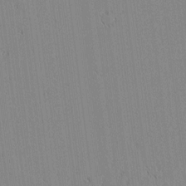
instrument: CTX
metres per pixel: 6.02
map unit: lAvf
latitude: 1.9150
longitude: -107.2348
